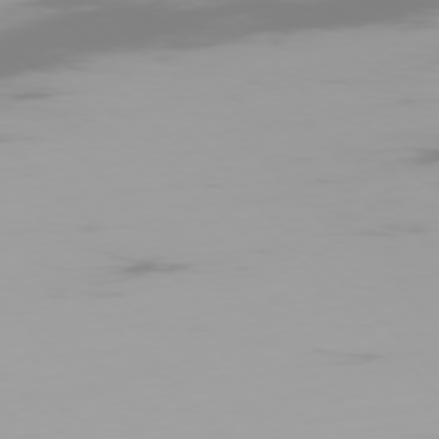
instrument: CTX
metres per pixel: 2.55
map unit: Ap
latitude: -77.3132
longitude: -72.8569
